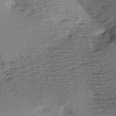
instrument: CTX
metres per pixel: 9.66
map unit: Hve
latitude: 3.7260
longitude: -121.2537
